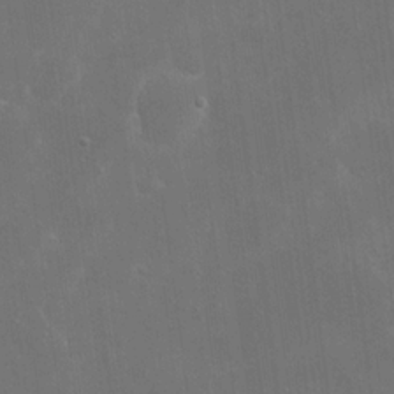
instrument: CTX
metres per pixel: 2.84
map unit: eHh
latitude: 19.5371
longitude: -67.4993
